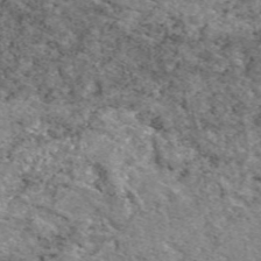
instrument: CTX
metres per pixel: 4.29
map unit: eAb
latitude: 49.3104
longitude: 108.8408
